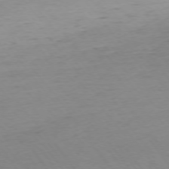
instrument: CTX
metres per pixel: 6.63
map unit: Ap
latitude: -75.5211
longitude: -64.8947
